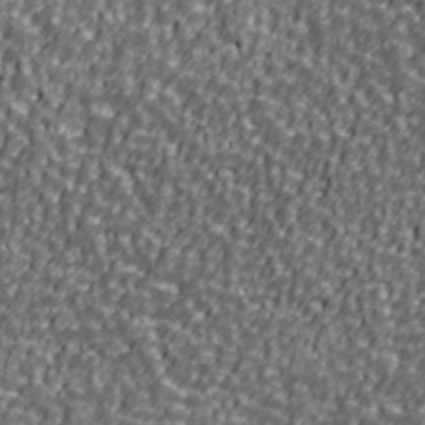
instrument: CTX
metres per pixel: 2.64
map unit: Ave
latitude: 40.9891
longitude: -112.7813
